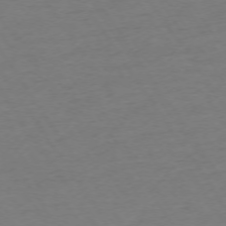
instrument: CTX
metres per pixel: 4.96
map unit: Ap
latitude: -73.9367
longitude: -85.6505
